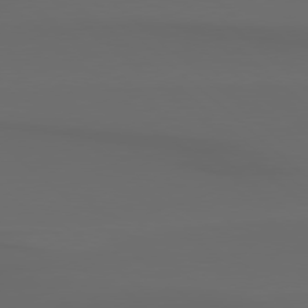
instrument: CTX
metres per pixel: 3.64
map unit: Hpe
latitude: 78.3468
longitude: -132.7624
